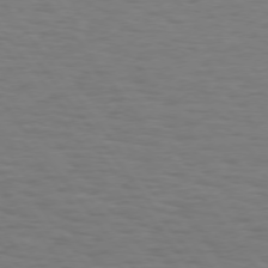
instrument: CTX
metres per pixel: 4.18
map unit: Hpe
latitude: 74.3656
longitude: -131.4616
